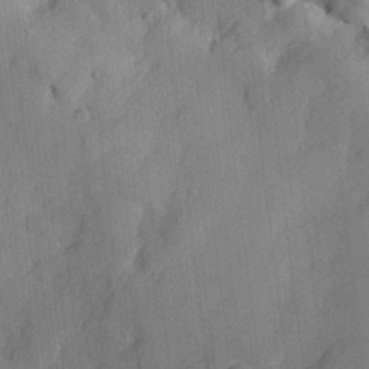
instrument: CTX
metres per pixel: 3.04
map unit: lHvf
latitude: 23.9339
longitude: 142.9541
